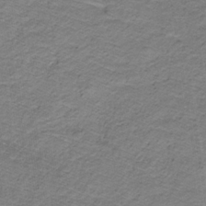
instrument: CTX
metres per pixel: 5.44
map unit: lHb
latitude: -32.4251
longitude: 65.5021
